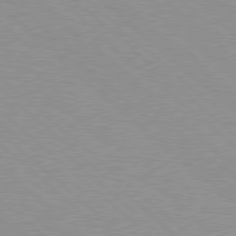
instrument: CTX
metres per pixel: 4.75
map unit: Hpe
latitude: 77.9150
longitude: -153.9717
